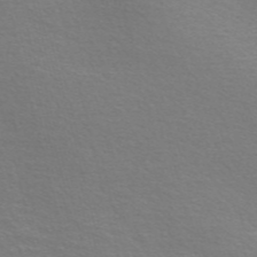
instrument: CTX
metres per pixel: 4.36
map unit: Nve
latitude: -56.5762
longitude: 60.2173
